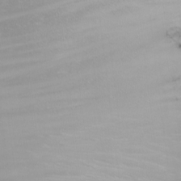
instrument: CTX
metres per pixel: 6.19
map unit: Nhu
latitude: -5.9745
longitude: -91.3293
